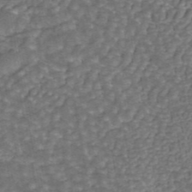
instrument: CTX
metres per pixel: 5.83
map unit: ANa
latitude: 43.4993
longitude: 16.3685
